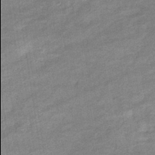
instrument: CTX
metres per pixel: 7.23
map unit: eHb
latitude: -37.1998
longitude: 78.0094
